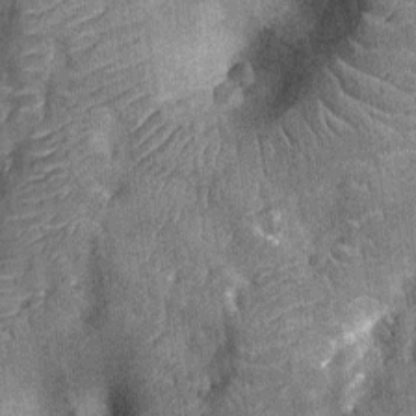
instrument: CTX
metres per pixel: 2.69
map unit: Nhu
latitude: -12.1417
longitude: -22.8380
